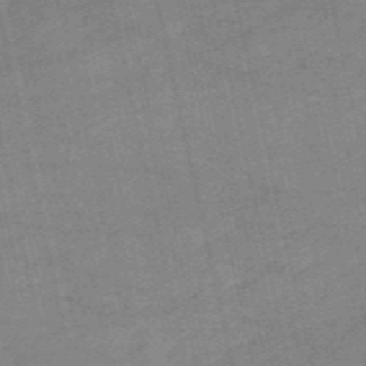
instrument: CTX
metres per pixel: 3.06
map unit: HNb
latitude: -53.4643
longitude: -41.1025
